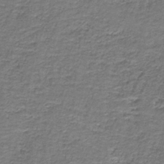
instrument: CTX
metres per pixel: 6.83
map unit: HNb
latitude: -37.2942
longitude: 51.5210
